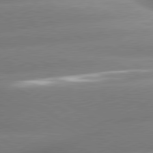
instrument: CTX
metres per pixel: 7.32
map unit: lApd
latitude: 80.4412
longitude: -159.9528
